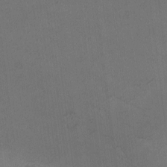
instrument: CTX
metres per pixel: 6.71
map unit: Ave
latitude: -8.0283
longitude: -122.1389
